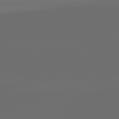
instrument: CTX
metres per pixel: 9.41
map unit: lApd
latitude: 82.2333
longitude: -152.4979
